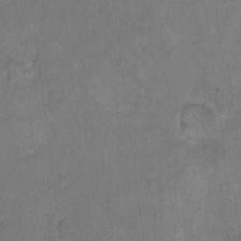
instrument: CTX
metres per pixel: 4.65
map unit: Hto
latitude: 10.1956
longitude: -60.4223
